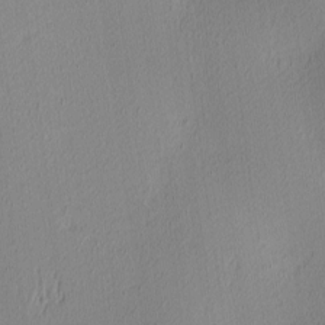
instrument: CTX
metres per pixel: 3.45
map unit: Ave
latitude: 3.3670
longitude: -114.6301
